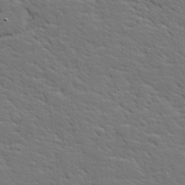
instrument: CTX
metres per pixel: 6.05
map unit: lHvf
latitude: 26.1200
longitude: 143.4832
